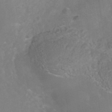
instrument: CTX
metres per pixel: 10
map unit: Nhe
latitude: -38.1417
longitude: -113.0836
